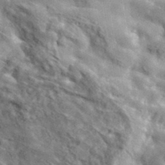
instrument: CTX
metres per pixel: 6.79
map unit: lHvf
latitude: 37.1781
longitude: -88.2712
